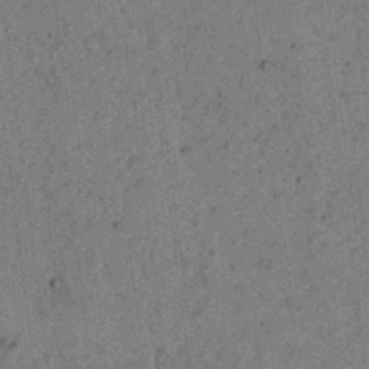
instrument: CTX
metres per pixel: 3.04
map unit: lAvf
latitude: 4.6868
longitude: 158.7085
